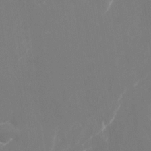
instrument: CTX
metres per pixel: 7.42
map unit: Nhu
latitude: -24.8597
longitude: -72.7247
